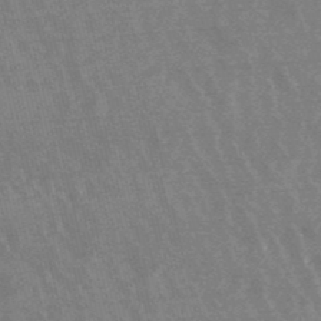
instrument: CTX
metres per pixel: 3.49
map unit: lHb
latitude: -48.0850
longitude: 72.8975
